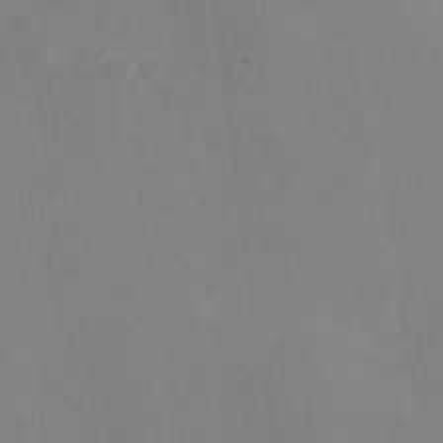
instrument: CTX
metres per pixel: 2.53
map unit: Nhu
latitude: -28.5763
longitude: -68.6491
